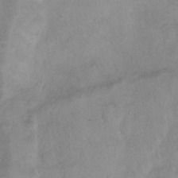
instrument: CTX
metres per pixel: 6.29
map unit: Hto
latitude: 16.7435
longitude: -40.7813
